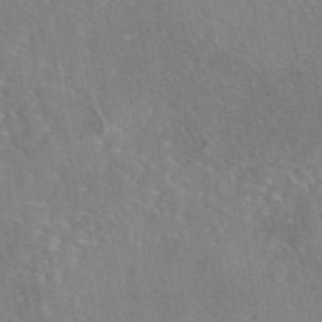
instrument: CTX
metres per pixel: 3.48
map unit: eAb
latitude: 45.6505
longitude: 109.3699
